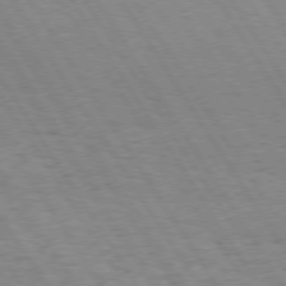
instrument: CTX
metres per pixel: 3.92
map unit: Hpe
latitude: 74.3467
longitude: -135.8961
